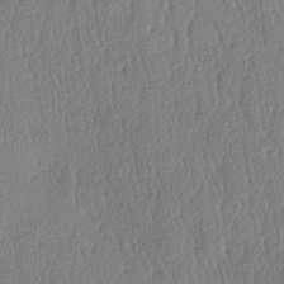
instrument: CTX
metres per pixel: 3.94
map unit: lAa
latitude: -8.1606
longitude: -129.3482
